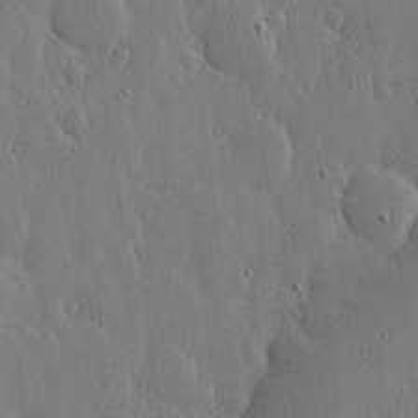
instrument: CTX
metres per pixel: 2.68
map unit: lHvf
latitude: 17.0458
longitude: -115.5749
